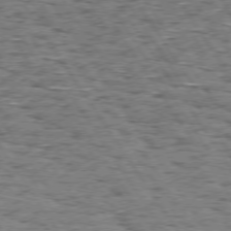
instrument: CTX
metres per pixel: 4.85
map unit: Hpe
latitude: 73.9717
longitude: -133.9717
